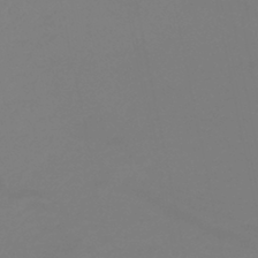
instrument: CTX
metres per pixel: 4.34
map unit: lHb
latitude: -42.1416
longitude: 75.6155
